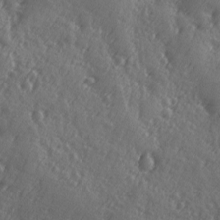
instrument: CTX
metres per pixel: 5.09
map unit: Ave
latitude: -9.3698
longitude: -118.9702
